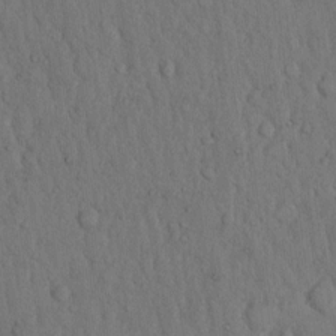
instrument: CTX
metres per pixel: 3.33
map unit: Hto
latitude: 9.7828
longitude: -60.7813
